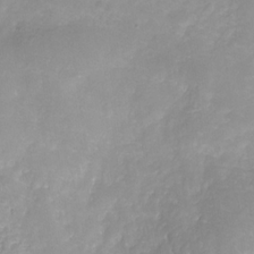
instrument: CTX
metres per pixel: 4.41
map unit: Hve
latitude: -31.3698
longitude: 89.4832
